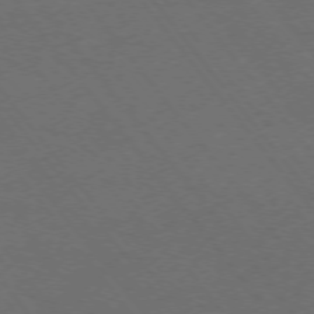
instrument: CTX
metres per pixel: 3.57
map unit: Ap
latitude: -76.1417
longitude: -62.7813
